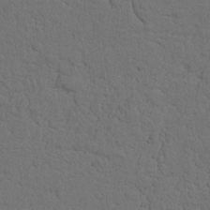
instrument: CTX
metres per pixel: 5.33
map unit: Nhu
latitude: 21.7450
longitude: -74.7246
